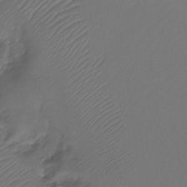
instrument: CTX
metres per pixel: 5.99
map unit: Htu
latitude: -13.7667
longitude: -44.7624
